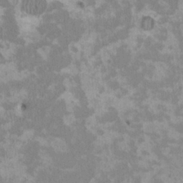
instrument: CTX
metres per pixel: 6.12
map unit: HNhu
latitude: 2.9702
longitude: -4.3656
